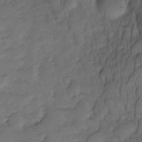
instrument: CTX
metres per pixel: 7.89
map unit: Nhe
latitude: -33.8234
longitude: -142.9514
